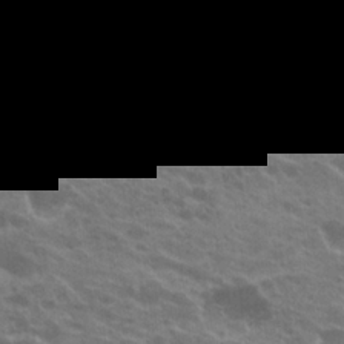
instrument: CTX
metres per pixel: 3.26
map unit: Hto
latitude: 22.8947
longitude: -37.0837
